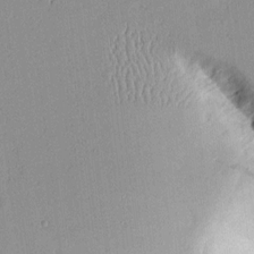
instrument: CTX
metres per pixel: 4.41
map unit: Aa
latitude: 10.8002
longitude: -128.2522
